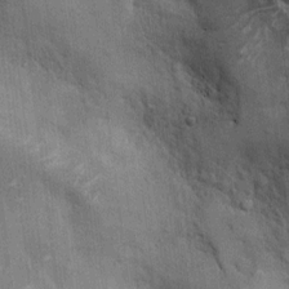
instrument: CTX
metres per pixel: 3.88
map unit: Ht
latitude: -3.6910
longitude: -13.6316
